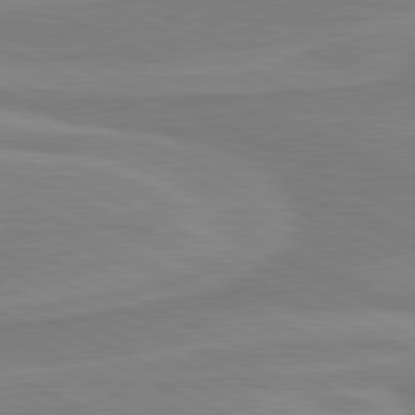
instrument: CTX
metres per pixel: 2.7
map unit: lApd
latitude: 81.1970
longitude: 169.8422
